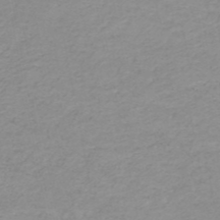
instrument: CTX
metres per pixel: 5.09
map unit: HNb
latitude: -51.3321
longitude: -53.3104
